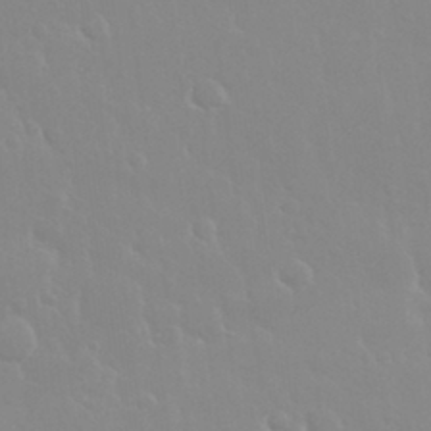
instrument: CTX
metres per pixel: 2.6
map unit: Nhu
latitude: 30.3279
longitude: -56.5545
